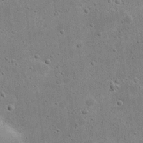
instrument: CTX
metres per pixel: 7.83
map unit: eHh
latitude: 21.6505
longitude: -68.3656
